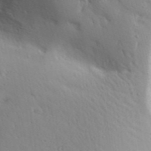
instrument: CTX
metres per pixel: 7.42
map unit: Aa
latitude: 29.3293
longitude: -146.3090
